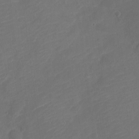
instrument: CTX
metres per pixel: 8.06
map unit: Nve
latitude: -17.5399
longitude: 106.9353
